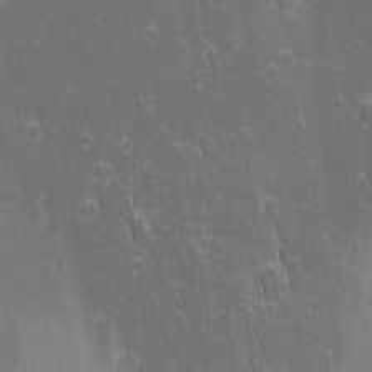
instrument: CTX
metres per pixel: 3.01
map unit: Nhu
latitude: -5.2942
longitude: -152.2712
